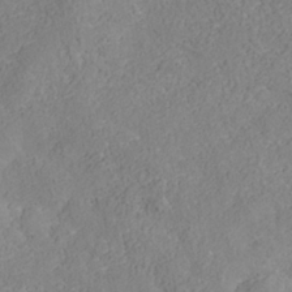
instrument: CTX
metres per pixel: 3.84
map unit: Nhe
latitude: -37.6155
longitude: 139.1053
